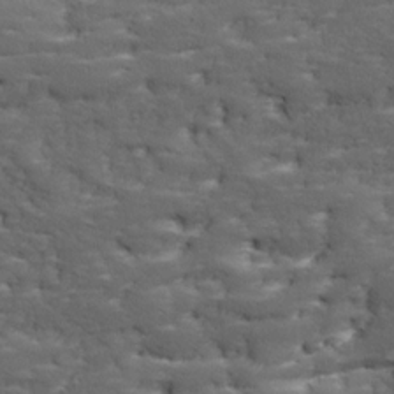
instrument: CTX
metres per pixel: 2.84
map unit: Ave
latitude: 18.2711
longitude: -135.9717
